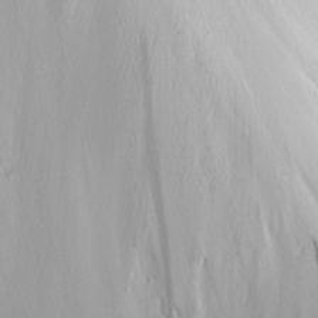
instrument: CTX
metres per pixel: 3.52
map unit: eHh
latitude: 5.0647
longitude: -77.5749
